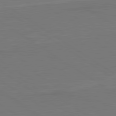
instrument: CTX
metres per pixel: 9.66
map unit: lApd
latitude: 79.7639
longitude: 162.9352
